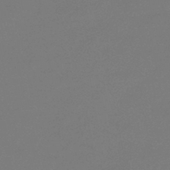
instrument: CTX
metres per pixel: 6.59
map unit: eHb
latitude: -45.4454
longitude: 86.1039
